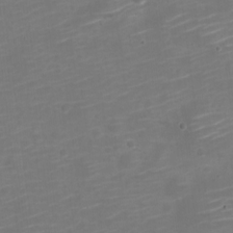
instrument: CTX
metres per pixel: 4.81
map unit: Nve
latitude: -21.8989
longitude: 106.3684
